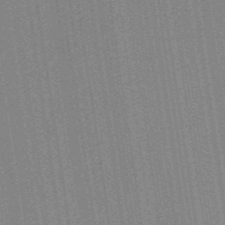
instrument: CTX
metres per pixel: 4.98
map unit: ANa
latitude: -38.3306
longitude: 95.0486
